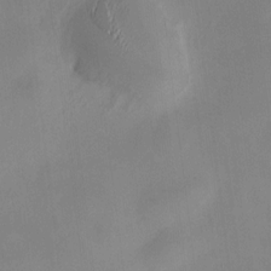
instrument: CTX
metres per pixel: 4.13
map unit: HNhu
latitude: 9.0648
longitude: 10.2928
